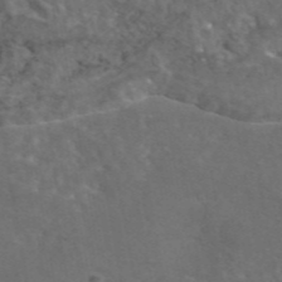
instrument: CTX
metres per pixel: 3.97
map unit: eAb
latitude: 45.9717
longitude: 114.5951
